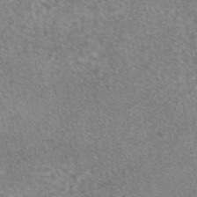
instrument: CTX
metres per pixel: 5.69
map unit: eAb
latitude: 45.2726
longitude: 106.0283
